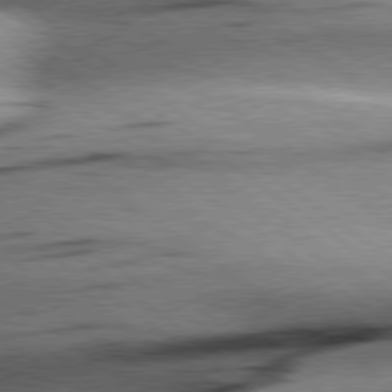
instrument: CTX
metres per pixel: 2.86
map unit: Hpe
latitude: 78.7624
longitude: -155.0836
